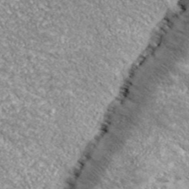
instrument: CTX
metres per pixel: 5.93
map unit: eHh
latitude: 43.2159
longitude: -90.0633
